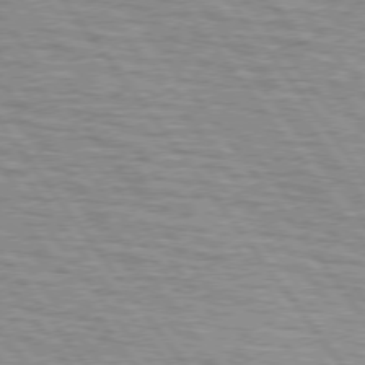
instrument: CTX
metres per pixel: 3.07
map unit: lApd
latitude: 75.2159
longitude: -75.4615
